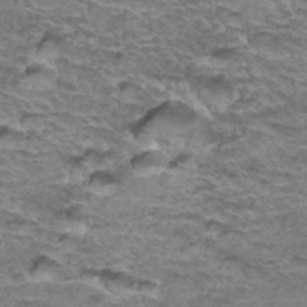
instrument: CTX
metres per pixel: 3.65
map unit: Hto
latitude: 36.8002
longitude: -42.9892
